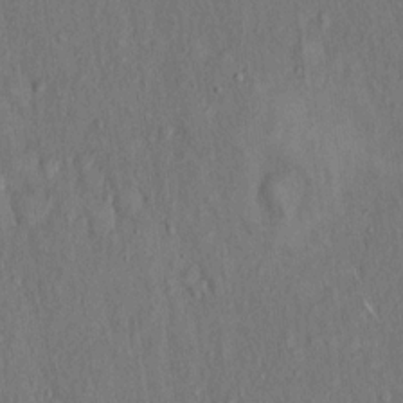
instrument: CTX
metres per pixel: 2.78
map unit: Hto
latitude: 15.9717
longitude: -60.6490
